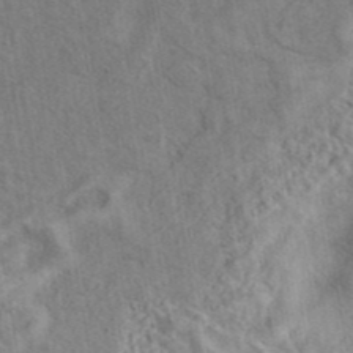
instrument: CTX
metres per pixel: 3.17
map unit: eAb
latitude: 42.2523
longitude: 109.7667
